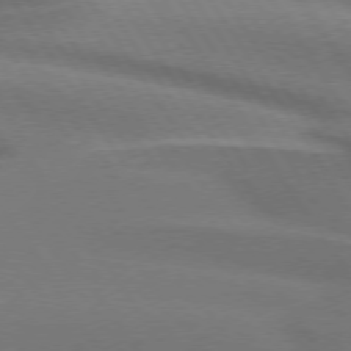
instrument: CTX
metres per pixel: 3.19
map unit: lApd
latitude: 74.4412
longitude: -63.3482
